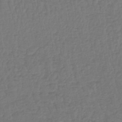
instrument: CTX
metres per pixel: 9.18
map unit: lHb
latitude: -43.0675
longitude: 64.3873
